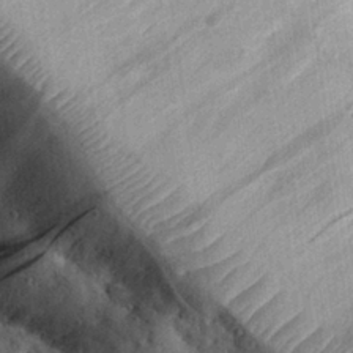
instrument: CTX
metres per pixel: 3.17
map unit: eHh
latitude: 27.7261
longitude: -79.1970
